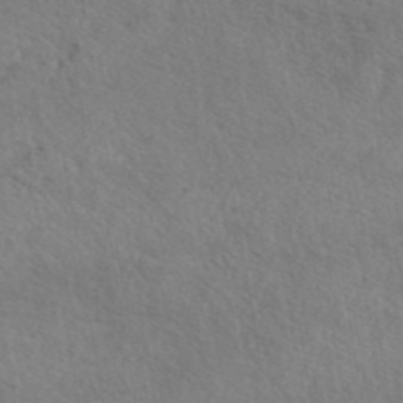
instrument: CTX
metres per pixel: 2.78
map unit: eAb
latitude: 42.9892
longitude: 113.3132
